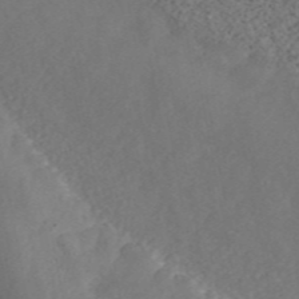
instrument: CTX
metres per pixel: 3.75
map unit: ANa
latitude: 46.8758
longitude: 49.9178
